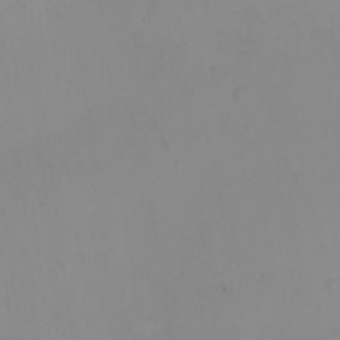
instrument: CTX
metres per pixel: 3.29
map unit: eHh
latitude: -9.2943
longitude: -66.3467
